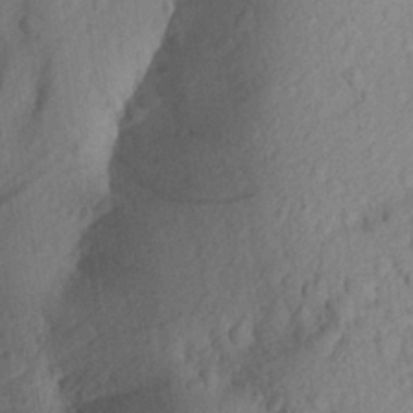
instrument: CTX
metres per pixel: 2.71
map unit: Aa
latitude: 26.9703
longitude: -145.4615
